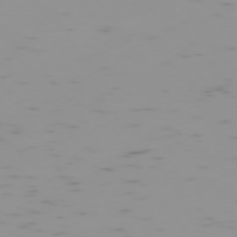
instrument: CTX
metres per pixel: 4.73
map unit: Hpe
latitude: -73.8422
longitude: 7.7288
